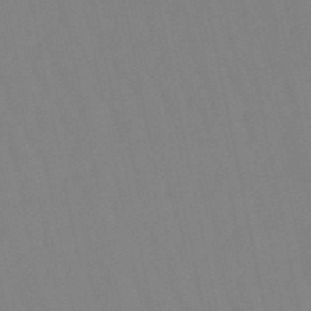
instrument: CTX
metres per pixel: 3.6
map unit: lHb
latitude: -50.1228
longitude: 71.1809
